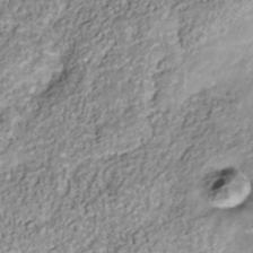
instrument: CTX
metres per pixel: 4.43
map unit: Nhu
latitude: -41.3698
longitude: -84.1011
